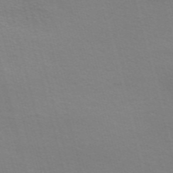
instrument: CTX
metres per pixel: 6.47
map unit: Nve
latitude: -56.8786
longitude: 63.7477
